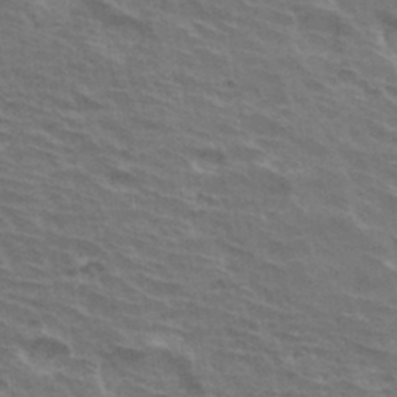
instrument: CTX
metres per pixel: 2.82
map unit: Hto
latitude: 33.9717
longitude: -40.8191
